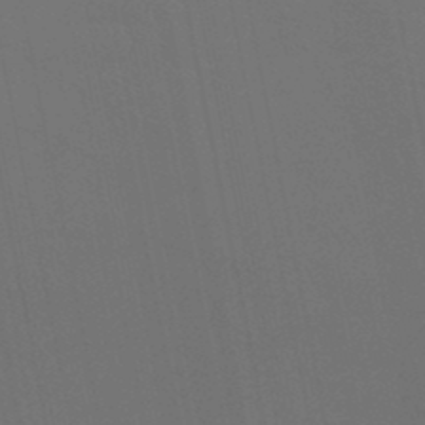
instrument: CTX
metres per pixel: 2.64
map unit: HNb
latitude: -47.4454
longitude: 58.5006
